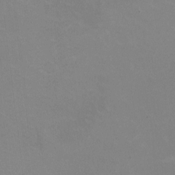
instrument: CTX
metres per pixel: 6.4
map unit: HNhu
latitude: -1.9367
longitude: -2.9513
